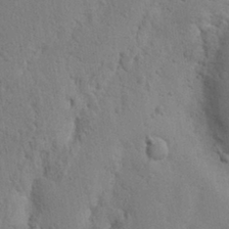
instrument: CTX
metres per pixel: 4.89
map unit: Nhu
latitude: 16.5168
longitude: -75.6883
